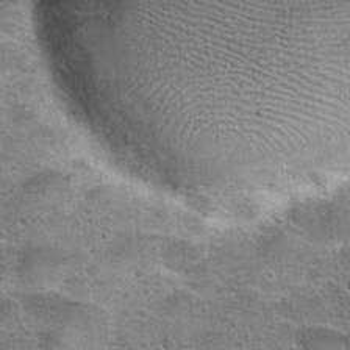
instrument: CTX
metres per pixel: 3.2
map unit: Hto
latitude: 23.7072
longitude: -49.3104
